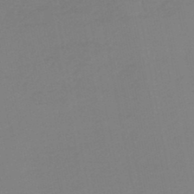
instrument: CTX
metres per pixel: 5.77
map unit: HNb
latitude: -46.4440
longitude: 55.9367
